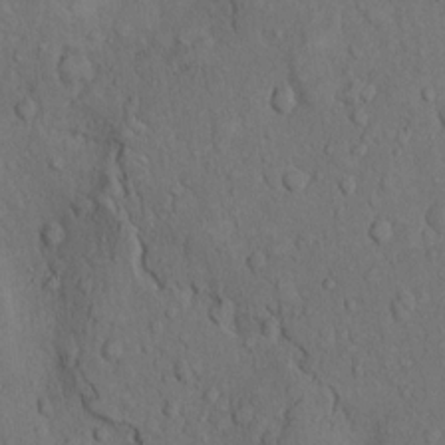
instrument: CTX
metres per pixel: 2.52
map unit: Hto
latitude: 10.2523
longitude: -60.6868
